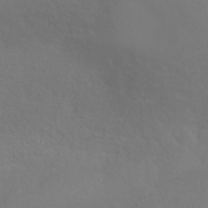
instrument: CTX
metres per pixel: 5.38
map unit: ANa
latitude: 39.4237
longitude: 20.7841
